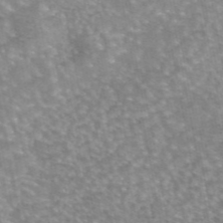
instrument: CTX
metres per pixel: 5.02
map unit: eAb
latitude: 45.1781
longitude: 105.6910
